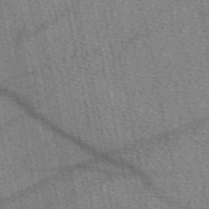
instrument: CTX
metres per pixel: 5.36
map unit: eAb
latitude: 50.1577
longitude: 114.7463
